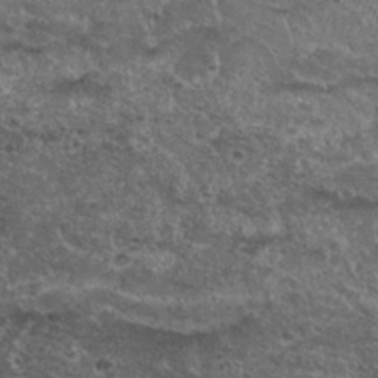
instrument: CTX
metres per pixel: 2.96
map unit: Nhu
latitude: 29.6127
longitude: -53.4993
